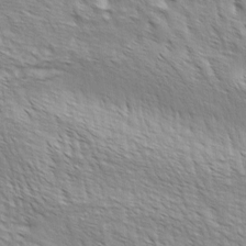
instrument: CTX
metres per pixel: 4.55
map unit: lAa
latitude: -4.6896
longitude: -121.8017
